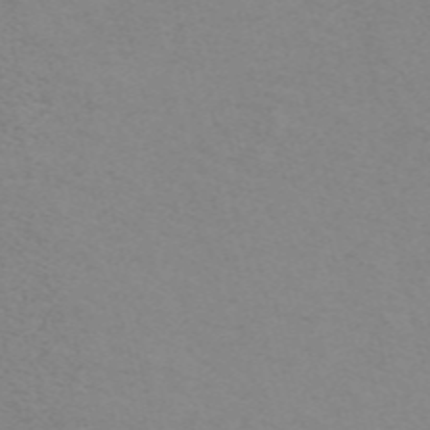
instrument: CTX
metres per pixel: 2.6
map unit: ANa
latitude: 51.8583
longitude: -70.4034
